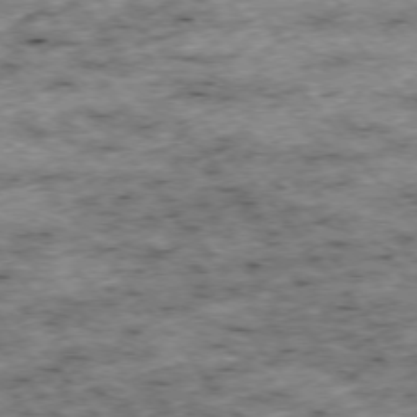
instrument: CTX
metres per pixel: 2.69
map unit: Hpe
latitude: -75.8990
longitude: -18.5168
